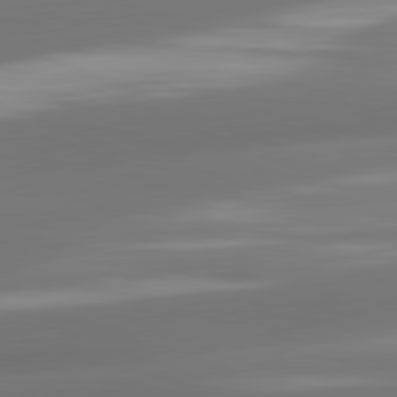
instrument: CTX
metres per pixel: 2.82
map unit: lApd
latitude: 81.7450
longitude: -161.2159
